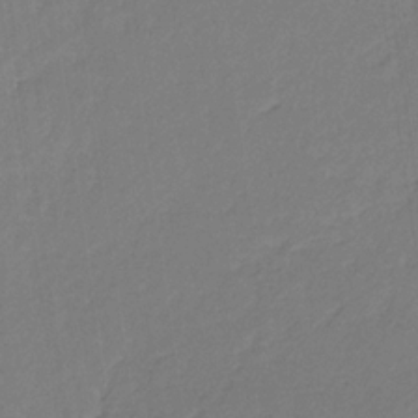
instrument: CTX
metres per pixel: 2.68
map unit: eHb
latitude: -30.4629
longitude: 63.8233
